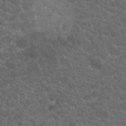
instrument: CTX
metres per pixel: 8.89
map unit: Hto
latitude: 19.7638
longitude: -35.4993
